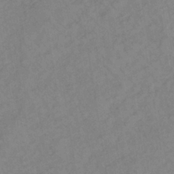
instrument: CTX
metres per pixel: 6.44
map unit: lHb
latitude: -36.9919
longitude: 72.3684
